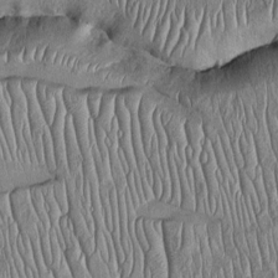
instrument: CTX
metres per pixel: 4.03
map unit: Htu
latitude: -5.4076
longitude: 155.4265
